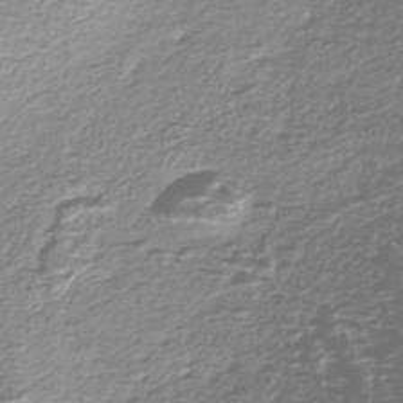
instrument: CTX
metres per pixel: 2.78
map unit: Nhe
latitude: -47.1809
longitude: -171.6694
